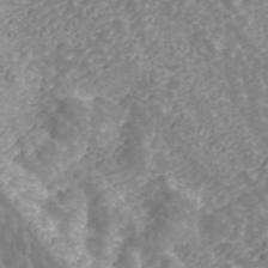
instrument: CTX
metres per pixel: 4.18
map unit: ANa
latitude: 43.4993
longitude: 25.4265
